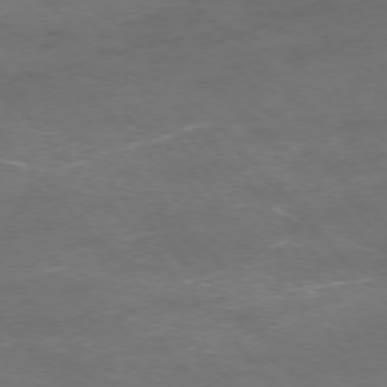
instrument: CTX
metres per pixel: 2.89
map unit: Ap
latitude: -75.8990
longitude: -66.1766
